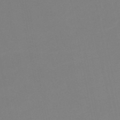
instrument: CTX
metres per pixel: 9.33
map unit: HNb
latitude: -51.1809
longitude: -50.1766
